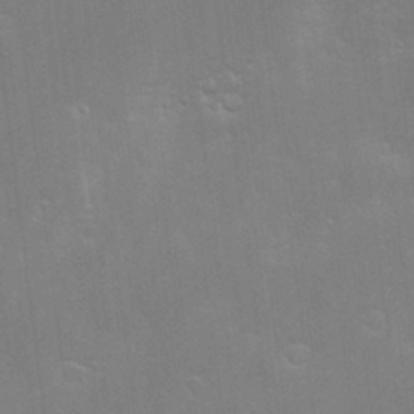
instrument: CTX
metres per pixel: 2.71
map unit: Hve
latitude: -10.2551
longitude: 174.0661
